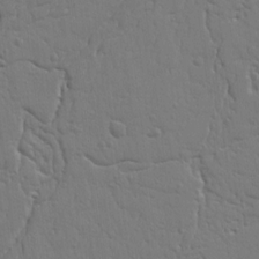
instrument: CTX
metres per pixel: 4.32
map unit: Ht
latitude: 10.0255
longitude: -77.4615
